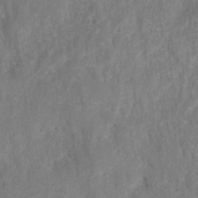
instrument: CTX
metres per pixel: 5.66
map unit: HNhu
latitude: -28.8030
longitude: 73.1620
